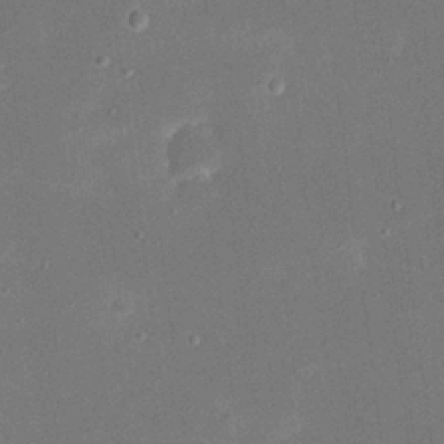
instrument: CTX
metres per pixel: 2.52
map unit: eHh
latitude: 19.4993
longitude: -69.0270
